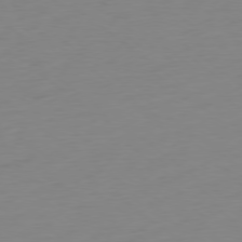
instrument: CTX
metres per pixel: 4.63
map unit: Ap
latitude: -78.8030
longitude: -66.1388
